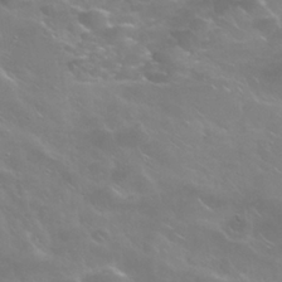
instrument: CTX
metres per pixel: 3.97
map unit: Nhu
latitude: 25.4993
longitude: -53.0270
